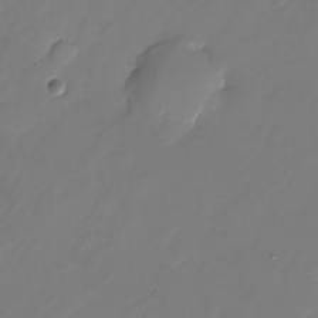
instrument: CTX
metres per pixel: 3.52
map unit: Nhu
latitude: -22.3873
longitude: -71.9150
